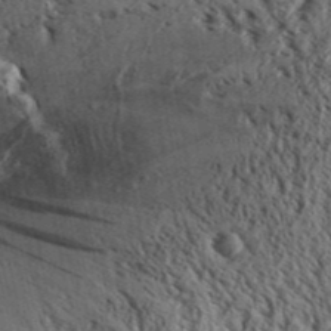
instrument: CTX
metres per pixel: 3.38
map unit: Aa
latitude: 31.7261
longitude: -137.1215
